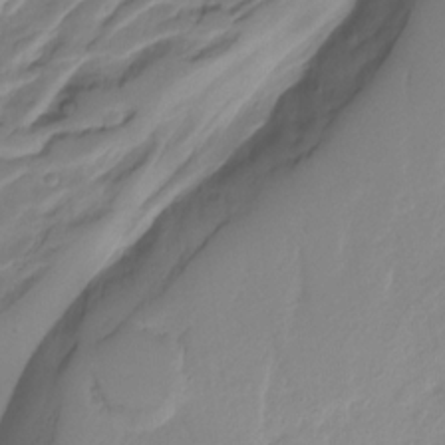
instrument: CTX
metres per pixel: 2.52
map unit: Hto
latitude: -8.5385
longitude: -44.2144
